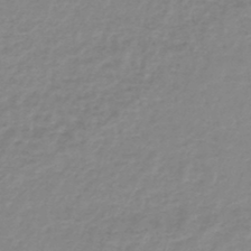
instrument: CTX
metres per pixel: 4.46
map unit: lHb
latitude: -45.2565
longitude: 65.8045
